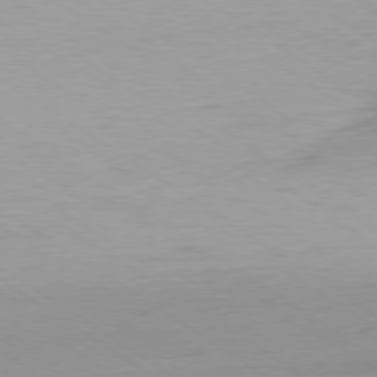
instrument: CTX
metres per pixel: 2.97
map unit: Ap
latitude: -79.4454
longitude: -94.3845
